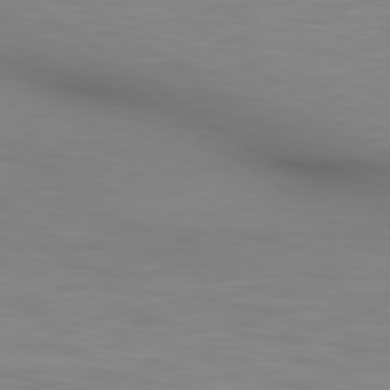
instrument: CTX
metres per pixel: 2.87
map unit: lApd
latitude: 80.0633
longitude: 121.9556
